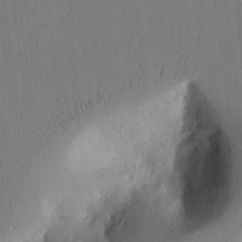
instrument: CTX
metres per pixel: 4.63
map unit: lHvf
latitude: 18.0444
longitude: -112.4034
